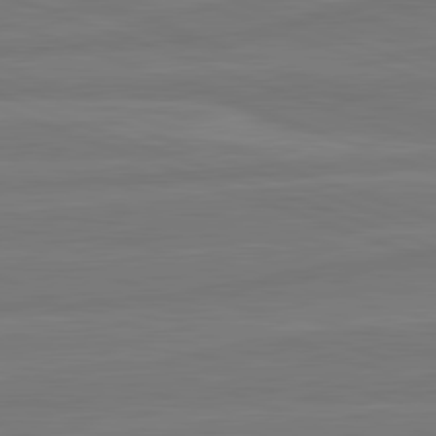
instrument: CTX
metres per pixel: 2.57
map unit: lApd
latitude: 82.1199
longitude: -175.8961
